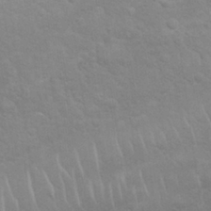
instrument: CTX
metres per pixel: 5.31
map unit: Nhu
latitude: 26.6302
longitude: -62.4790
